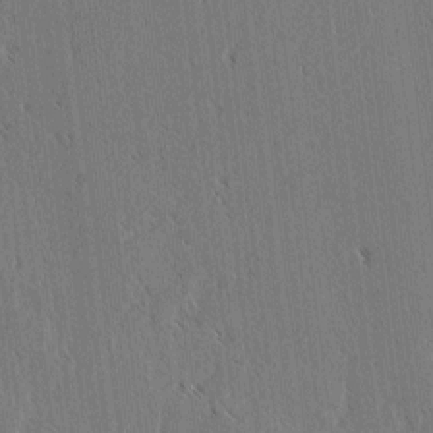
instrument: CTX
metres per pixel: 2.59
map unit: lAvf
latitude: 3.2915
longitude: -106.3845
